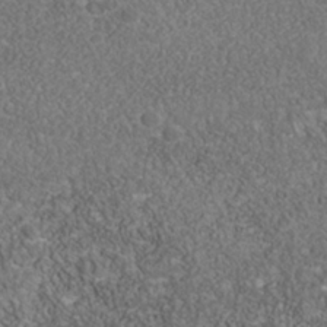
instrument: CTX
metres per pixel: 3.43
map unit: Nhu
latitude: -39.9178
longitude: -85.1592
